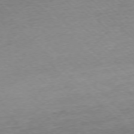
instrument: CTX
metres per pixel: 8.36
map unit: Ap
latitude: -76.8975
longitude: -97.3859
